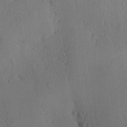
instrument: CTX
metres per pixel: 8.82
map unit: Ave
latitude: -9.8800
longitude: -121.9150
